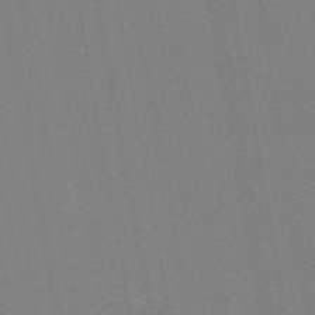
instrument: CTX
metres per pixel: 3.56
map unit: lHb
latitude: -46.6329
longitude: 72.9164
